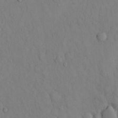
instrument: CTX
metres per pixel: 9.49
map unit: Hto
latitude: 13.4804
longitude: -61.5938
